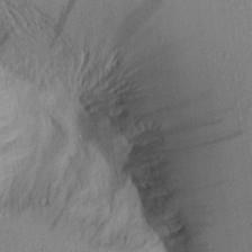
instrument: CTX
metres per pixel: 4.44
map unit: Aa
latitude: 19.8961
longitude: -146.8947
